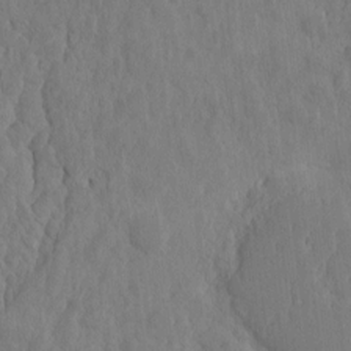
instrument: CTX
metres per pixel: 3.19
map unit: eHh
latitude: -2.2550
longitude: 14.7464
